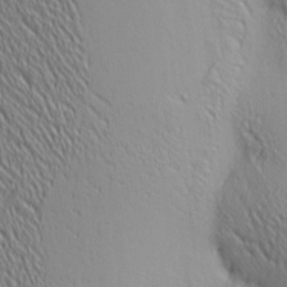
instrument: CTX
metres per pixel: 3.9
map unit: lAa
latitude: 4.3278
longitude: -117.7639
